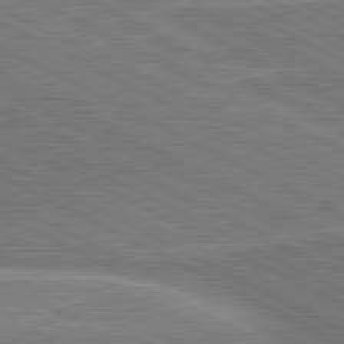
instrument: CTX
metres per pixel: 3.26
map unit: lApd
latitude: 80.8569
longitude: 141.4076
